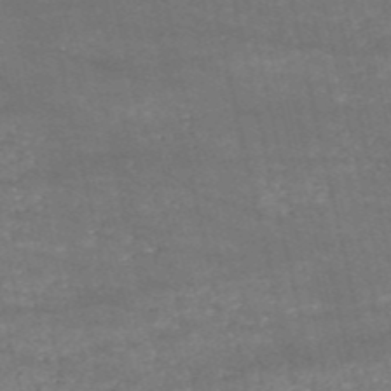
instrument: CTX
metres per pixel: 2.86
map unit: HNb
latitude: -53.1431
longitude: -38.7624
